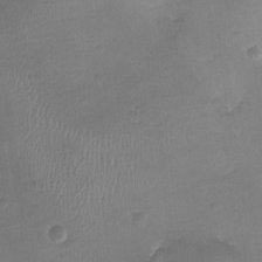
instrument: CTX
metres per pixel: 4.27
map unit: Ht
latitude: -2.5006
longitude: -19.9150
